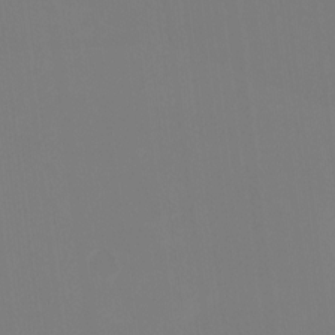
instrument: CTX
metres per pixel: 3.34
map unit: HNhu
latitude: -1.5588
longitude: -5.4426
